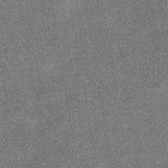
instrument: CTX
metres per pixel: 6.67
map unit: HNhu
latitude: -40.4440
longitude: 98.4818
